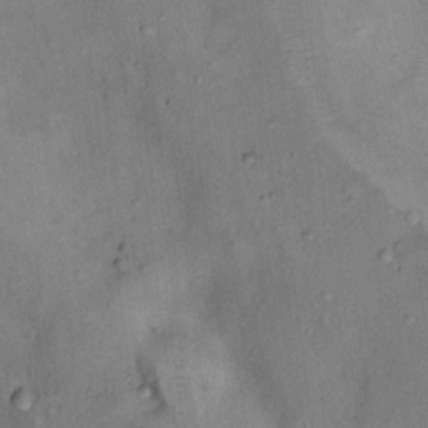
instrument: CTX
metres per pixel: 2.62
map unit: Nhu
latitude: 11.8206
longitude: -28.6490
